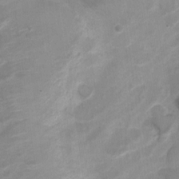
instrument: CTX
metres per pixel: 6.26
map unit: Nve
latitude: -18.5763
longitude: 107.7100
